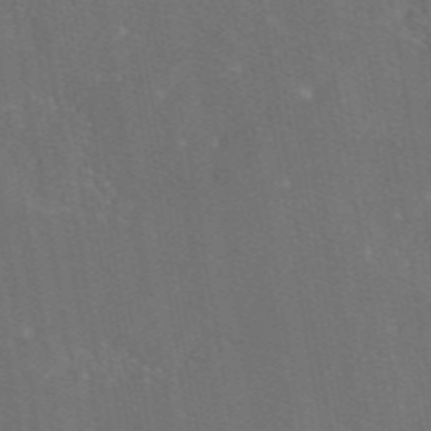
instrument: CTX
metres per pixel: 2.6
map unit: eAb
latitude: 46.3657
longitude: 109.2565
